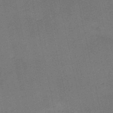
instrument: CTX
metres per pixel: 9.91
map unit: HNb
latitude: -52.6707
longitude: -46.4790
